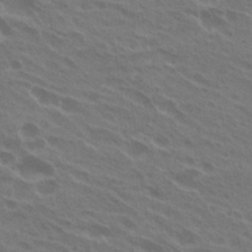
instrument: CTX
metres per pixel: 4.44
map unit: Hto
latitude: 24.6112
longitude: -38.6490
